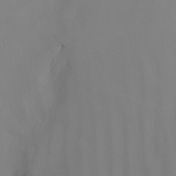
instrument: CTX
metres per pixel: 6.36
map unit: Nhu
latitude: -4.5384
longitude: -91.6316
